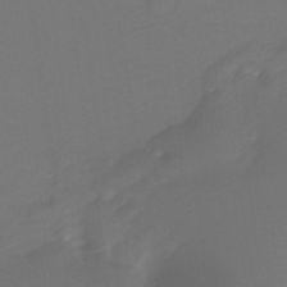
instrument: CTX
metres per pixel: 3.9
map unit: Htu
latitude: -12.3306
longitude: -45.8772
